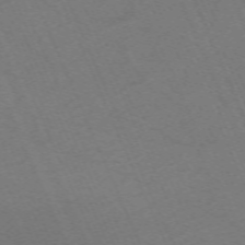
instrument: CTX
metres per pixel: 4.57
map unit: Nhu
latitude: -68.2172
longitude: 38.8786
